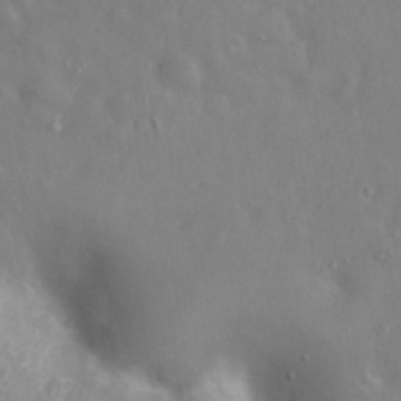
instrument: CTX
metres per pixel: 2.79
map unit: Hto
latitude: 17.9717
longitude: -53.7072
